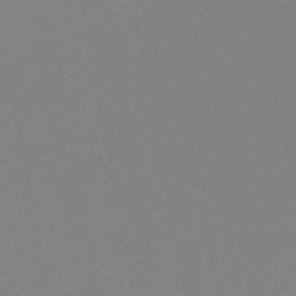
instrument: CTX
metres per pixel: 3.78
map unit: HNb
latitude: -54.5385
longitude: -49.1781
